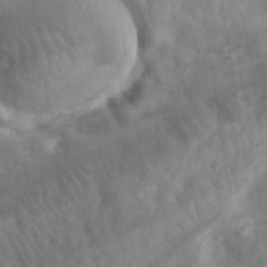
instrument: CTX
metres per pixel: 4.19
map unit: eHh
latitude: 33.3482
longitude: -78.4790
